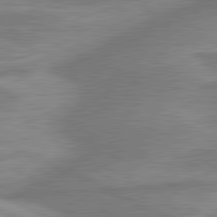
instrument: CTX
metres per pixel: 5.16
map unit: lApd
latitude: 81.4615
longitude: -174.1767
